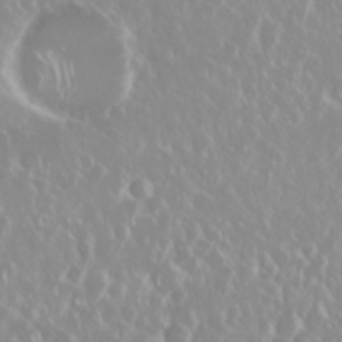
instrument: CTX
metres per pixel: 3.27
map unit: Nhu
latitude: 28.9325
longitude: -61.9150
